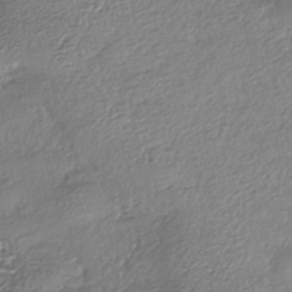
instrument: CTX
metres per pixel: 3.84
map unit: eHh
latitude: -43.2187
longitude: 122.3118
